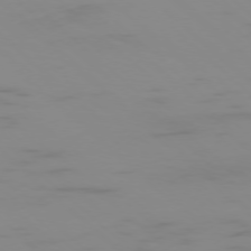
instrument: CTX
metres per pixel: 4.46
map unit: Ap
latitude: -77.1809
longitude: -67.6316
